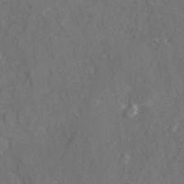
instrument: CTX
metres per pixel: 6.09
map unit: Ave
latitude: 20.1011
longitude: -130.2712
